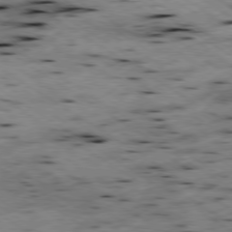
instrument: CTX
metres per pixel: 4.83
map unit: Hpe
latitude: -79.0486
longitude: -20.5168
